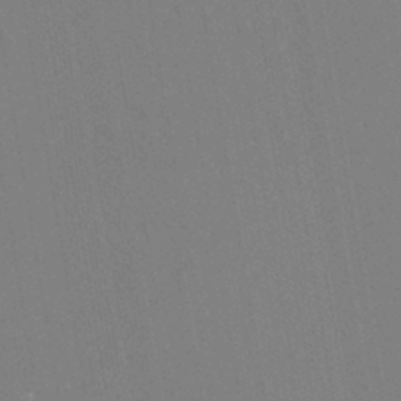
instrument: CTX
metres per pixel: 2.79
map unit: eHh
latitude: -43.0486
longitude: -32.2334
